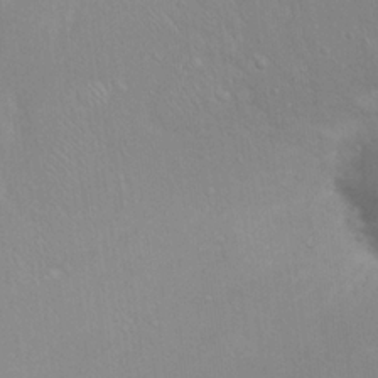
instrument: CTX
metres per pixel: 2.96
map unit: eHh
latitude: 21.8206
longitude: -58.3656
